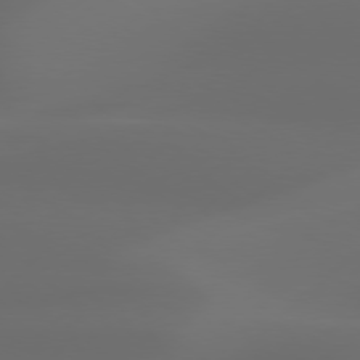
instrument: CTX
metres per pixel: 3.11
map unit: Hpe
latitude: 76.5923
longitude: -131.7261
